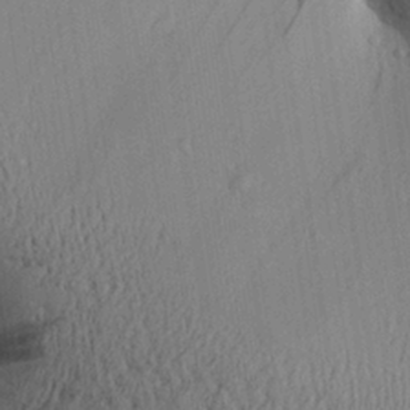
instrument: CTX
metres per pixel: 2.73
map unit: Aa
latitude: 27.6127
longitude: -138.0255
